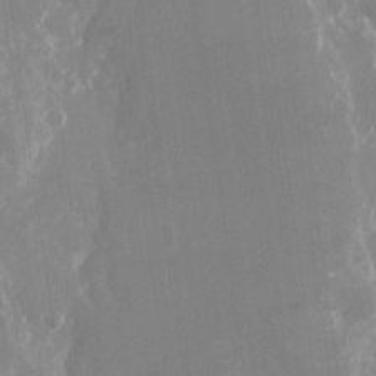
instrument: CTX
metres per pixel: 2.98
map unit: Nhu
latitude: -22.4062
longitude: -72.7436
